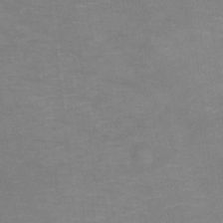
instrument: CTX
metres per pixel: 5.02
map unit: Ht
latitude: -8.9919
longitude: -35.1592
